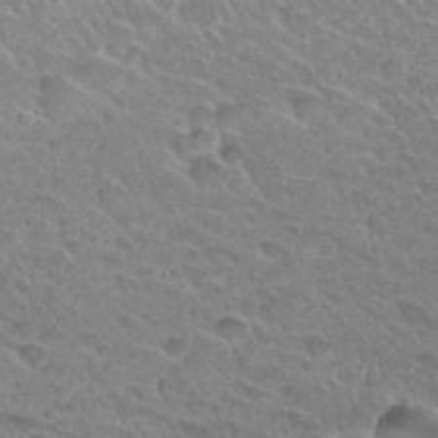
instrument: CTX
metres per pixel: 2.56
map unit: Hto
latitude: 32.7246
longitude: -47.8206
